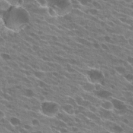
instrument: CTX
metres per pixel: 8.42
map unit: Hto
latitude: 24.8757
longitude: -41.6504
